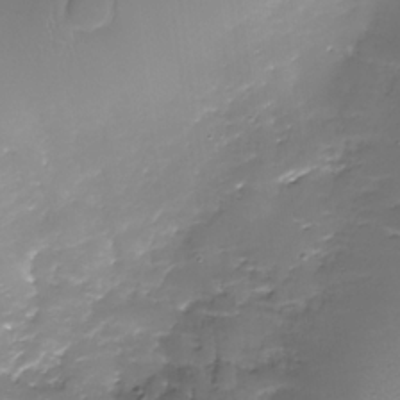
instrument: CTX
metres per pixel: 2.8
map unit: Nhu
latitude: -29.2187
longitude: -64.9703
